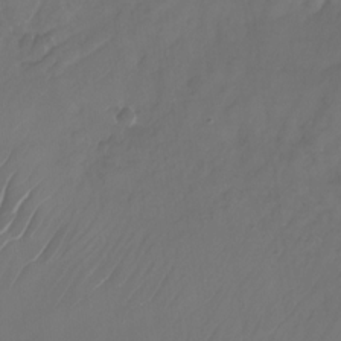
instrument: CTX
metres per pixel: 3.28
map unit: Nhu
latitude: -27.5966
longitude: -71.4237
